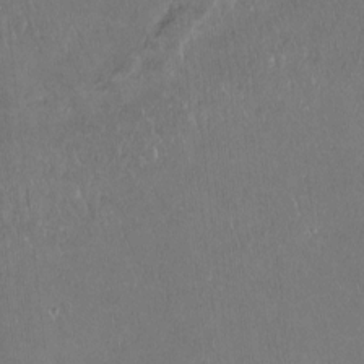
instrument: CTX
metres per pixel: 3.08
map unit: Hto
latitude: -13.3888
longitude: -41.9717
